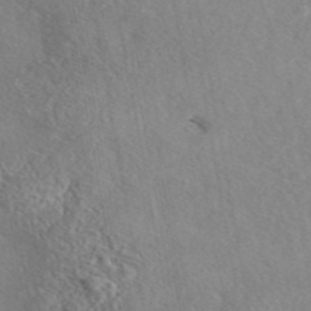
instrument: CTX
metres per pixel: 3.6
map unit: eAb
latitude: 43.1214
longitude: 108.8219
